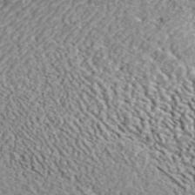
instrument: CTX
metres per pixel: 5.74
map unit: ANa
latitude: 45.2159
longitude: 37.6155
